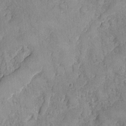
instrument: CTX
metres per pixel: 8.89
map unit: Ave
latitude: -7.7288
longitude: -118.4412
